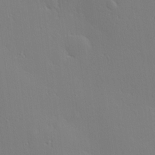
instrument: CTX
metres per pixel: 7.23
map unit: Hve
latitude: 19.1592
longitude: 149.8990
